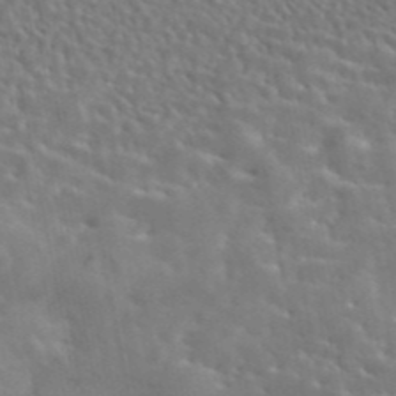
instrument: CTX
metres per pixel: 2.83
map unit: eAb
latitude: 44.9136
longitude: 125.3321
